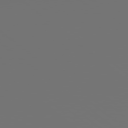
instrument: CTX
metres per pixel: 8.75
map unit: Hpe
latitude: 78.8002
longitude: 177.6344
